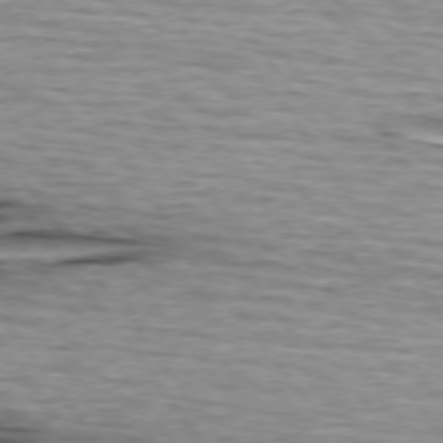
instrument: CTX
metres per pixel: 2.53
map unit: lApd
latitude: 74.5546
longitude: -72.1578
